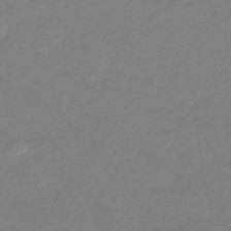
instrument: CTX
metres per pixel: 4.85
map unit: eHb
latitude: -45.9745
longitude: 84.1605
